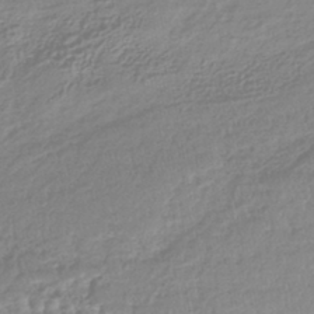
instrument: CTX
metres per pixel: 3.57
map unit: lHb
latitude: -40.5385
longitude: 68.5573
